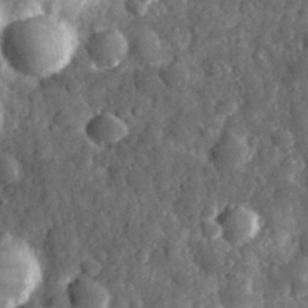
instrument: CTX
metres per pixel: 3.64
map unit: eHh
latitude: 31.5560
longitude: -69.8017
